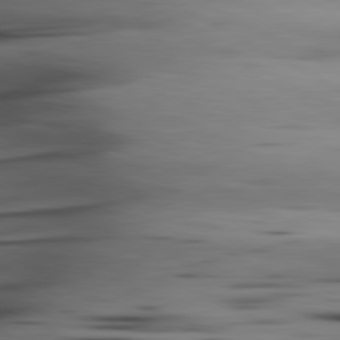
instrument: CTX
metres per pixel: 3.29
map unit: lApd
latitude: 80.8002
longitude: -123.0458
